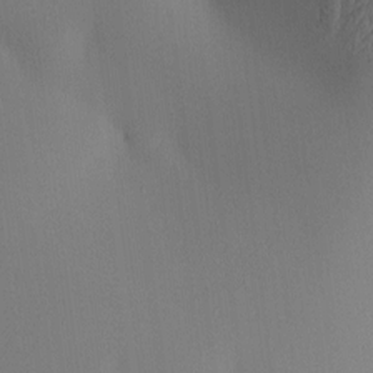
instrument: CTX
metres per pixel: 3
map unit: lAa
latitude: 4.6113
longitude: -112.0822
